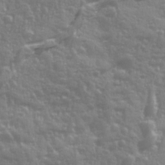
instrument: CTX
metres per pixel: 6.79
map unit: Ave
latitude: 12.5735
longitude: -103.6694
